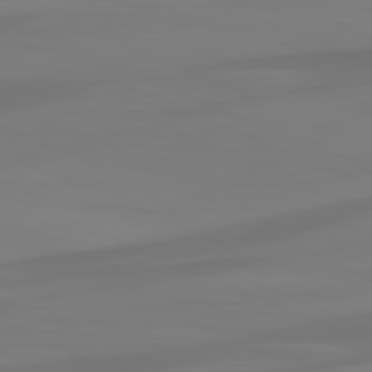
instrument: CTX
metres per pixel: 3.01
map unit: lApd
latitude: 82.0822
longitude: 128.5007
